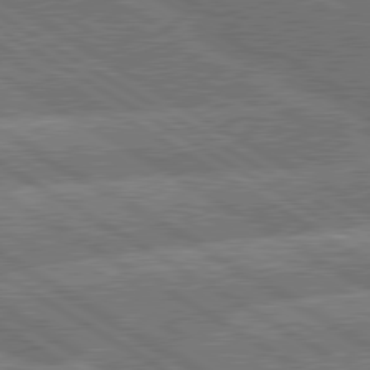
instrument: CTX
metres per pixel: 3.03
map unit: lApd
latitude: 79.9528
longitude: -158.5168
